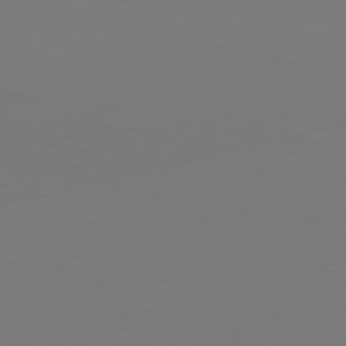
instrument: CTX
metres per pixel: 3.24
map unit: Hpe
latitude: 76.6868
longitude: -127.6316
